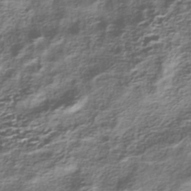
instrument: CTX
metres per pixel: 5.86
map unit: HNhu
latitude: -40.8975
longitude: 109.4454
